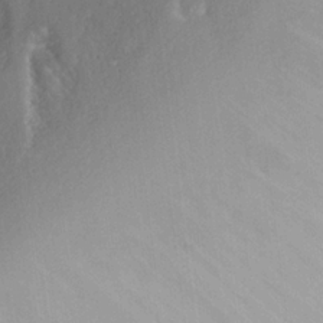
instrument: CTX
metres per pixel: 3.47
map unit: Hto
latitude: 22.1011
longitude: -51.7260
